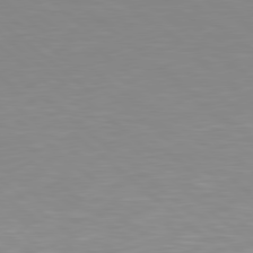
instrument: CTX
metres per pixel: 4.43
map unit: lApd
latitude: 78.8758
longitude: -176.4034
